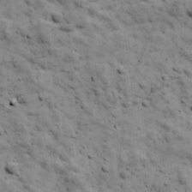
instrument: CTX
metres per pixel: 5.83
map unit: Ave
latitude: 17.3104
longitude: -134.1389
